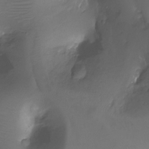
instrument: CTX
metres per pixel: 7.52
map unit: Ht
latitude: -12.2362
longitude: -45.1403
